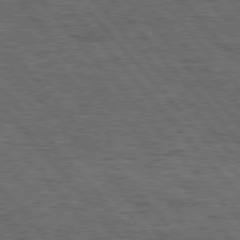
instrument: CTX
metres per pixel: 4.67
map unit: lApd
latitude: 75.9717
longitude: -86.9325
